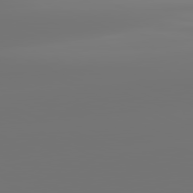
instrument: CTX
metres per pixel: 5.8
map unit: lApd
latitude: 81.7827
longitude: -153.2537
